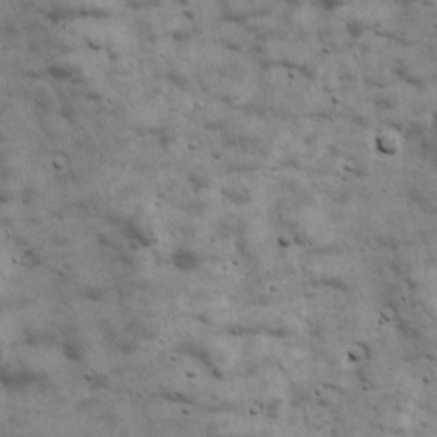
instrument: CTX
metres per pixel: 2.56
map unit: Ave
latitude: 16.9514
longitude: -133.8961
